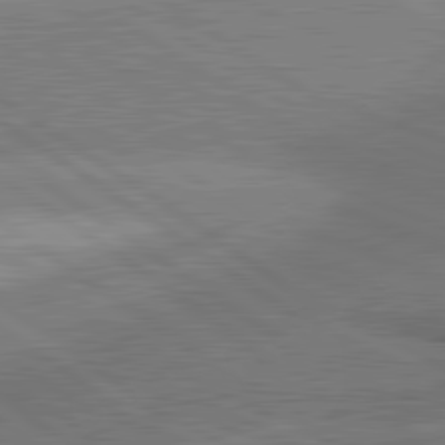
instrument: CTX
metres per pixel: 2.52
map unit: lApd
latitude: 81.2915
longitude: 140.6518
